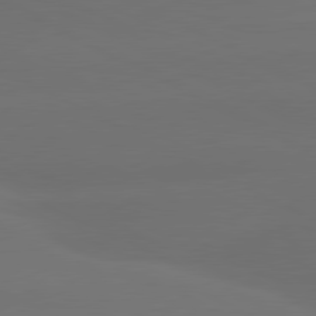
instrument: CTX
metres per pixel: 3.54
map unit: lApd
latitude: 80.5924
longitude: -146.1956
